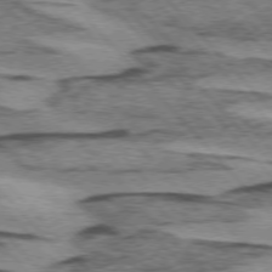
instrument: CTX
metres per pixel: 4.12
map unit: lApd
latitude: 74.9514
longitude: -78.1956
